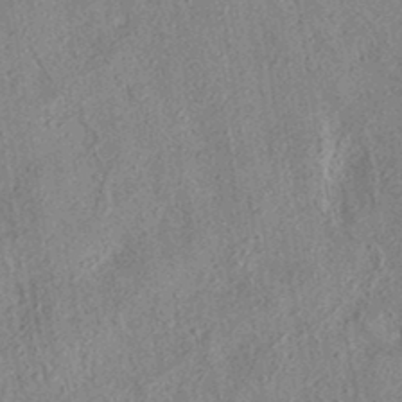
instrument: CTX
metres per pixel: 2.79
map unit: eAb
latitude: 36.8002
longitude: 112.2551
